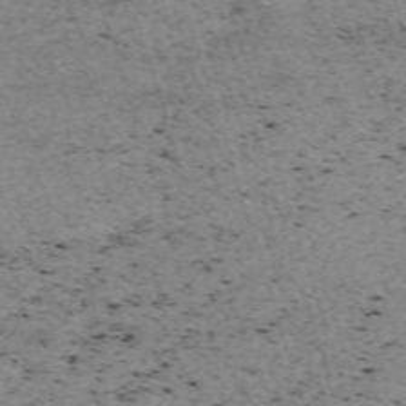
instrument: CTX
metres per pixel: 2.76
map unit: eHh
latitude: -62.3495
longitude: 51.9745
